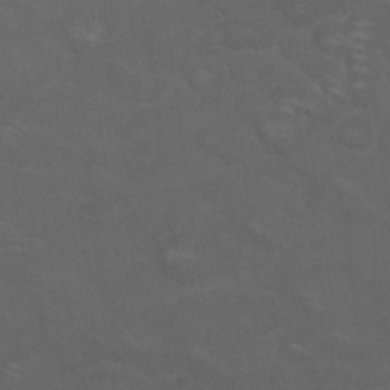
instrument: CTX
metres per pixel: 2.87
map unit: Nhu
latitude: 26.0255
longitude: -54.2900
